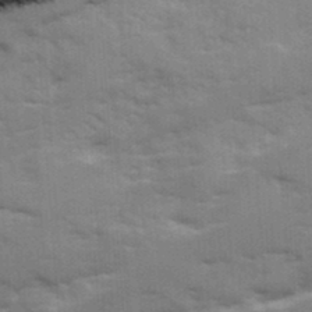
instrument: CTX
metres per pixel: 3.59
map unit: Ave
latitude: 12.9136
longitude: -102.6112
